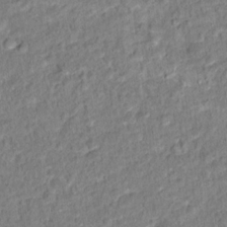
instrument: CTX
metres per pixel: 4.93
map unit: Hto
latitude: 14.3657
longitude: -39.1403
